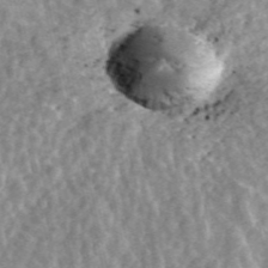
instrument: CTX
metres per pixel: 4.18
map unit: ANa
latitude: 45.4426
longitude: 29.3132
